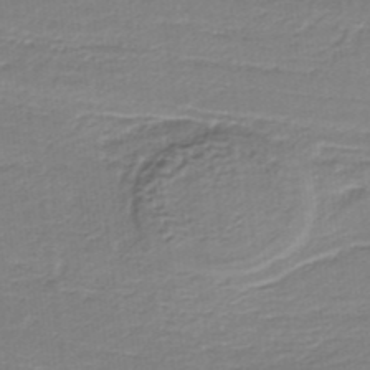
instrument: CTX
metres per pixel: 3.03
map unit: lHb
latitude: -35.5588
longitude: 60.1417
